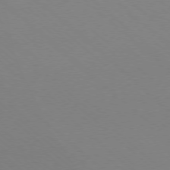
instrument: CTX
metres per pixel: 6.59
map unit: Ap
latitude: -77.9556
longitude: -91.0647
